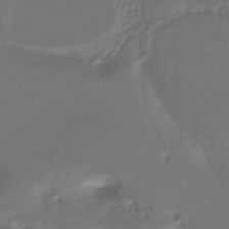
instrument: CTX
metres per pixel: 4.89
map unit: HNhu
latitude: -42.5573
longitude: 102.4062
